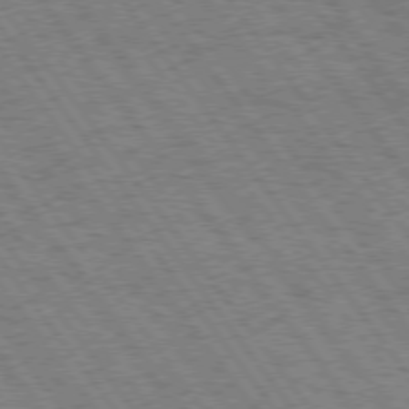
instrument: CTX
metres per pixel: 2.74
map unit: Hpe
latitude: 74.6113
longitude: -139.4237
